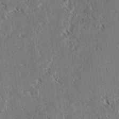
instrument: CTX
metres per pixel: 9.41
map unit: lAvf
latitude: 3.8394
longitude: -106.1200
